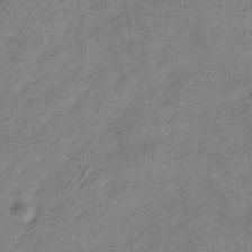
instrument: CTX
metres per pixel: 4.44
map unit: Hve
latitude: -34.7274
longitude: 89.6533
